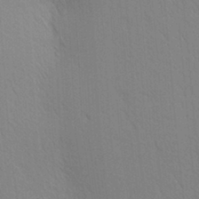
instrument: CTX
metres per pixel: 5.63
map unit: lAa
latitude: 10.6869
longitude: -108.3845
